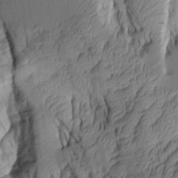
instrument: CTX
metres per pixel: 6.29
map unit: Aa
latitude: 7.9339
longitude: -128.8947
